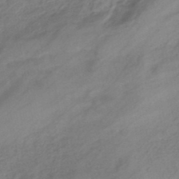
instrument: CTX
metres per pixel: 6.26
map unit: eHb
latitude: -43.9745
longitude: 85.6155
